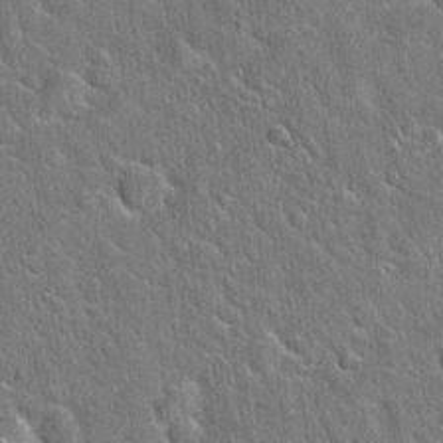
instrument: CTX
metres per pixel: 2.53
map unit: Hto
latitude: 21.3482
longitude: -51.7260
